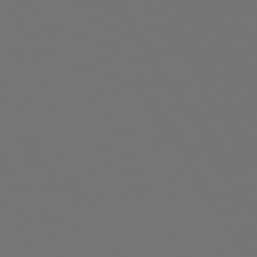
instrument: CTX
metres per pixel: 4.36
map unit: Hpe
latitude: -73.7100
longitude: 5.0486
